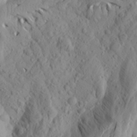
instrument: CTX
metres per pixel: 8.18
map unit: Aa
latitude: 24.3656
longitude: -144.4412
